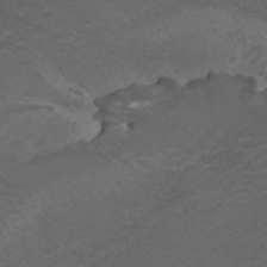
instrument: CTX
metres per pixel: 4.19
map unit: ANa
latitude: 36.3656
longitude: 14.4062
